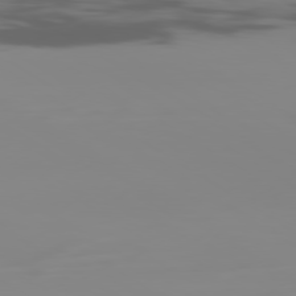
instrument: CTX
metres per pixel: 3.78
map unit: Ap
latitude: -79.8044
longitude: -60.1389
